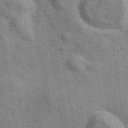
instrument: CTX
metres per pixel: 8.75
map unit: eAb
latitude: 40.1010
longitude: 107.0676
